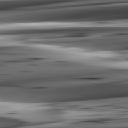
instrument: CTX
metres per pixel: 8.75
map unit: lApd
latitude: 82.4978
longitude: 151.6722
